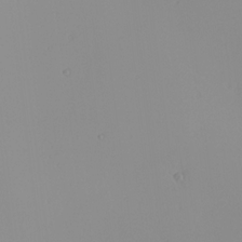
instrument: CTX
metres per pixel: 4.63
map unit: Nhu
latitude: -6.2172
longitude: -94.8569
